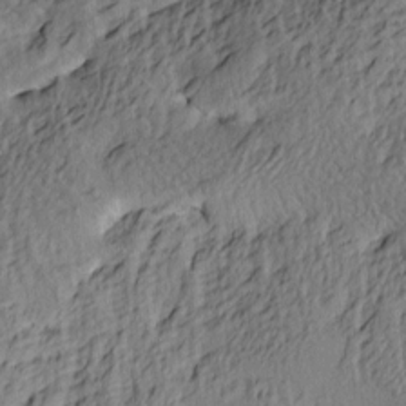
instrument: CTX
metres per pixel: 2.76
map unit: lAa
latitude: 4.1767
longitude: -113.8961
